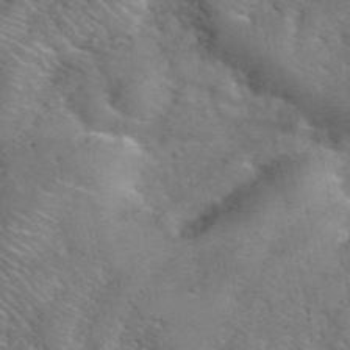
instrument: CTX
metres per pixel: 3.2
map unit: eHh
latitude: 40.8002
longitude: -57.2914
